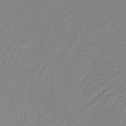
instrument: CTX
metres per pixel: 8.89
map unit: lHb
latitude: -32.3684
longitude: 64.0661
